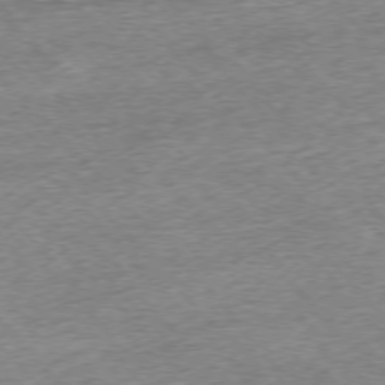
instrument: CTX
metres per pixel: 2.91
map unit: Ap
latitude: -76.4629
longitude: -97.2726
